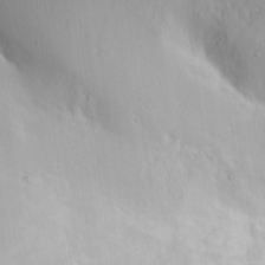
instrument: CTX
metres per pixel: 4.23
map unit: Ave
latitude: 22.5168
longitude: -137.0837
